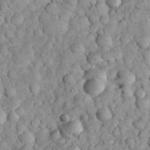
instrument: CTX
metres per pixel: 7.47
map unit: eHh
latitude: 33.0458
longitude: -65.4804
